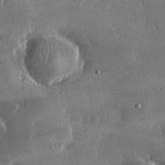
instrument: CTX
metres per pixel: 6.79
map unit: lHvf
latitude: 32.3467
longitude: -91.7261
